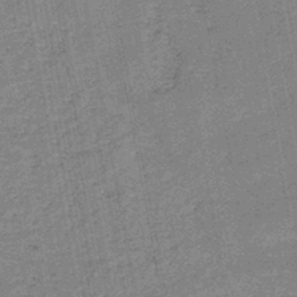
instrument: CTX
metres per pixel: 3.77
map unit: HNb
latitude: -46.1228
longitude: -36.4601
